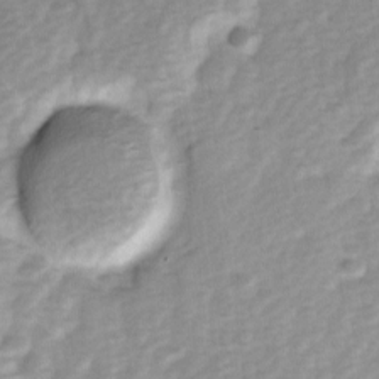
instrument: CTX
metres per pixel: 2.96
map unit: Ave
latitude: 1.2348
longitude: -112.2522
